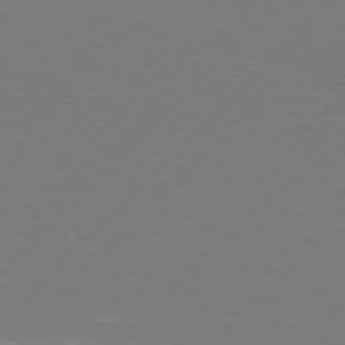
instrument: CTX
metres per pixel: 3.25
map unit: Hpe
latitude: 76.6868
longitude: -127.6694
